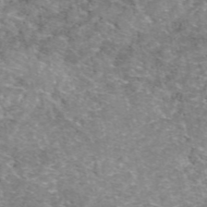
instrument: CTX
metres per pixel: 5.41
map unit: eAb
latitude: 49.7828
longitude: 111.1053
